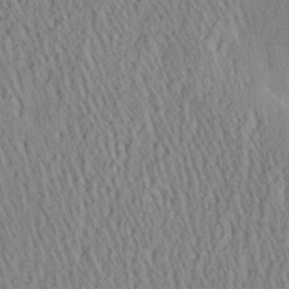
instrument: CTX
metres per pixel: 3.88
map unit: Aa
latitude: 25.7071
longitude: -134.0255
